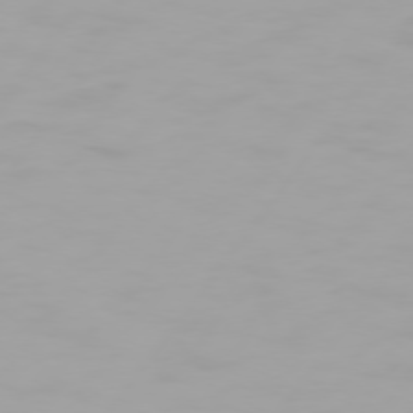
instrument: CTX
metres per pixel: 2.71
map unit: Hpe
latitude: 74.4223
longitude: -129.6127
